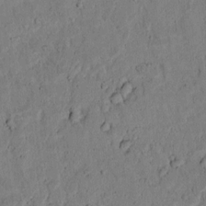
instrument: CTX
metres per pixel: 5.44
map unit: lAvf
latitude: 7.4426
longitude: 169.5966
